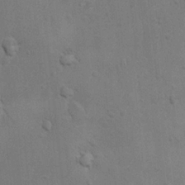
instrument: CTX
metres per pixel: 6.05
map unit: Nhu
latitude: 6.2711
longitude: -24.3278
